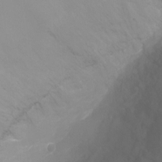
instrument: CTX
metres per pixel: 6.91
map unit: Ht
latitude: -4.3873
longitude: -27.3671
